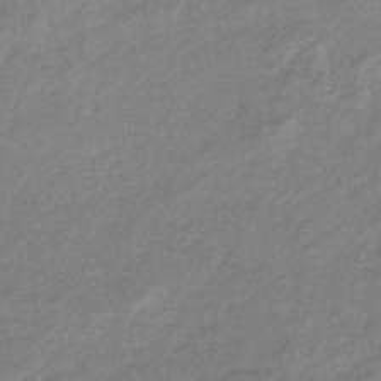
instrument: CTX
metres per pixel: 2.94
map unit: eHb
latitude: -38.3495
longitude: 78.1983
